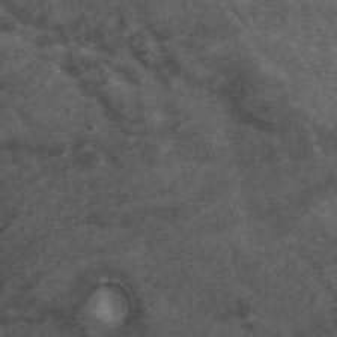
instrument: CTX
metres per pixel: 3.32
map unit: ANa
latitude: 39.5560
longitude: 30.0094
